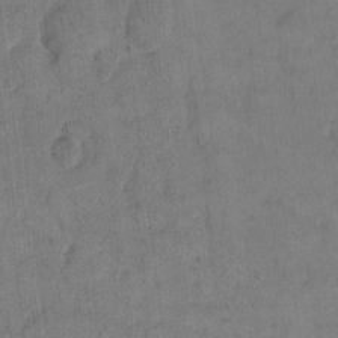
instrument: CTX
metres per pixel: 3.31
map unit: eHh
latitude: 14.2901
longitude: -66.3467
